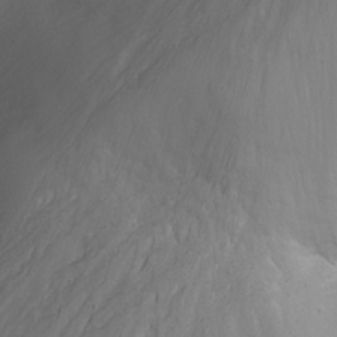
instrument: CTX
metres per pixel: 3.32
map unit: Nhu
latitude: -5.0864
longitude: -80.5735
